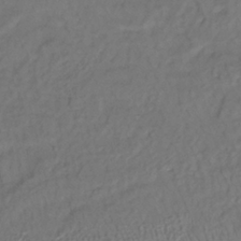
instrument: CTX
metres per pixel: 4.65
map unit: lHb
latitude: -37.6910
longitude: 58.5762
